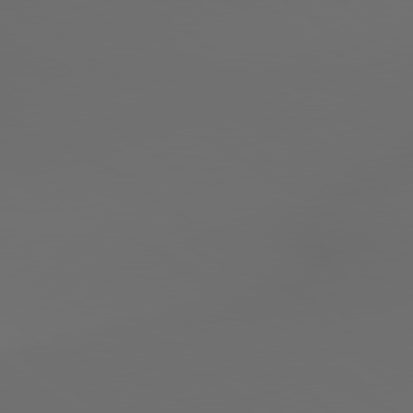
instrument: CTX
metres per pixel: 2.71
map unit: lApd
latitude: 79.3671
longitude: -175.6316
